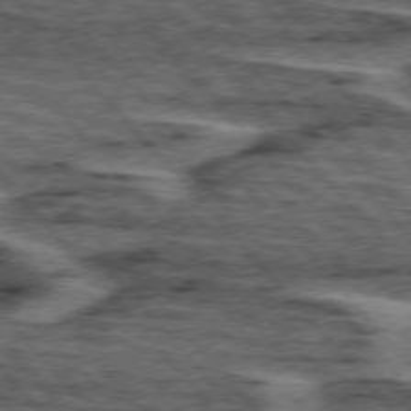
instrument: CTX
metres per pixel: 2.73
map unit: lApd
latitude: 75.8961
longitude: -77.2726
